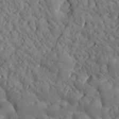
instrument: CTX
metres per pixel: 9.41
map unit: Htu
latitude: 1.0836
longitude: 179.0864
